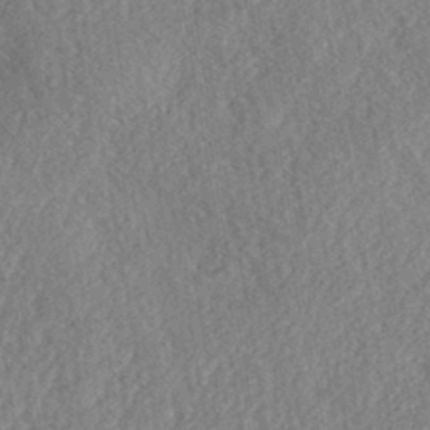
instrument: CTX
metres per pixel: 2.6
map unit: eHh
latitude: -42.7463
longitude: 117.8989
